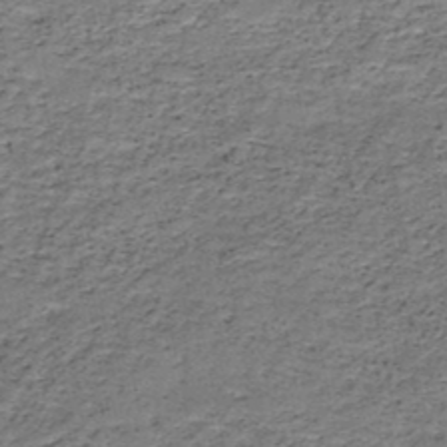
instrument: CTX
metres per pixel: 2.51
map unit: HNb
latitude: -48.7275
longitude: -39.8772
